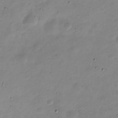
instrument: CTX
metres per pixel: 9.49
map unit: Nve
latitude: -22.3495
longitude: 105.4832
